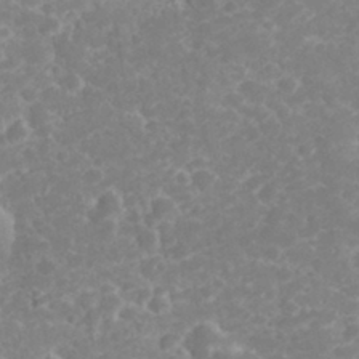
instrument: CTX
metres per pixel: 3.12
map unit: eHh
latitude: 32.5357
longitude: -61.1781
